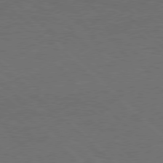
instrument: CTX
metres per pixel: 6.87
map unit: Hpe
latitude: 77.1781
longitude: -150.3845
